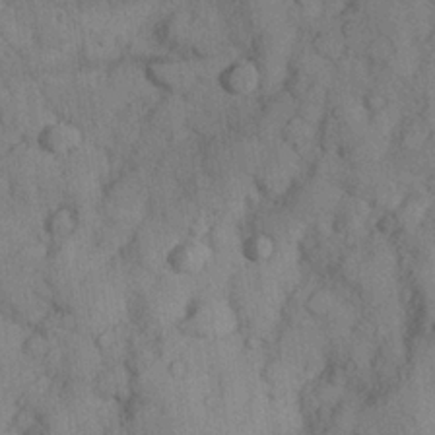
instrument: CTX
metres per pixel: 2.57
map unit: Hve
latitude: 24.6490
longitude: 147.9178
